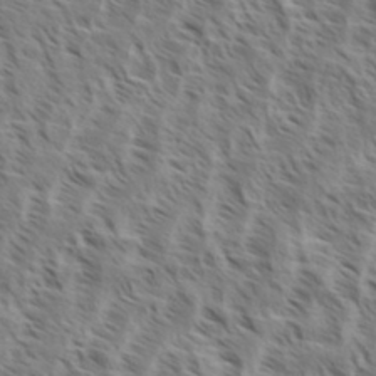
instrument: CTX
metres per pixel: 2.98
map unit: eHh
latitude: 34.9702
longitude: -138.9325
